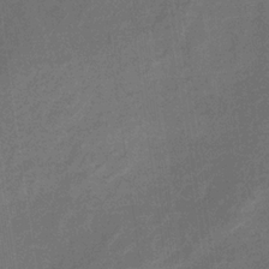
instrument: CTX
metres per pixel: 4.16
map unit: HNb
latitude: -32.3873
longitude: 57.1620
